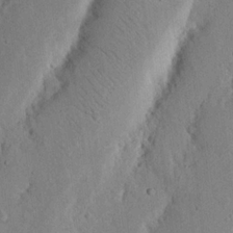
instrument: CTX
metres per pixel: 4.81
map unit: Nhu
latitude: 19.7260
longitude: -75.0647
